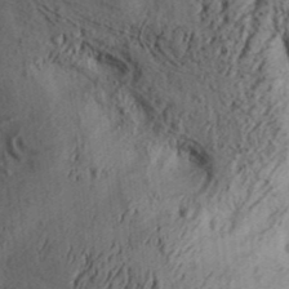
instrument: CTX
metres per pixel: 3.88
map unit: Aa
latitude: 30.9703
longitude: -136.9703
